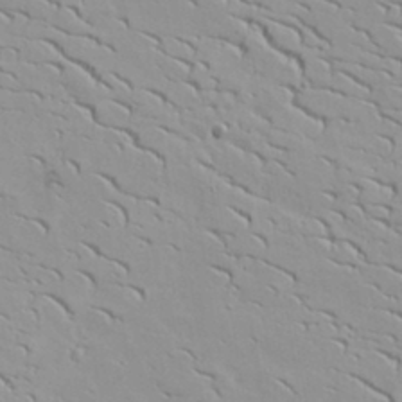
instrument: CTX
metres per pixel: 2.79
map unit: lAvf
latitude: 16.3845
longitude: -125.4237
